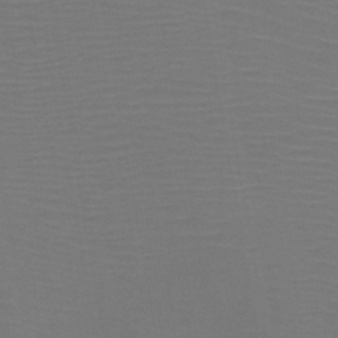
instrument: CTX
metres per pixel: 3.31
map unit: HNb
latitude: -47.1809
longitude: -43.9717
